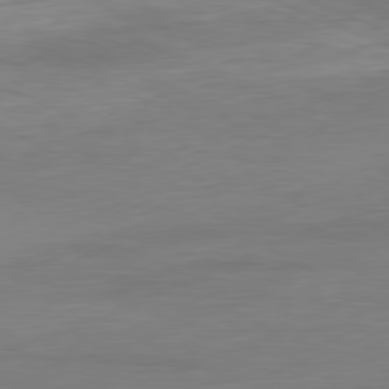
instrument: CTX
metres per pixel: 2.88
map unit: Ap
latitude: -81.5399
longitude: -86.7246
